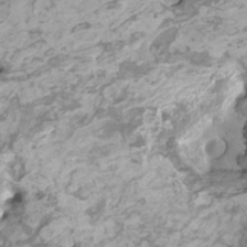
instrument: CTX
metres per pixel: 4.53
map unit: HNhu
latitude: 1.7449
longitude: -0.6112
